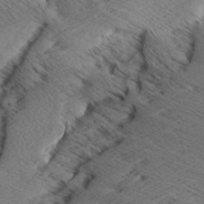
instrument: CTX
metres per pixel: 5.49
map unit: Aa
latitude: 7.7827
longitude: -140.5167
